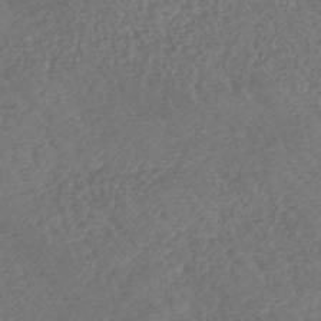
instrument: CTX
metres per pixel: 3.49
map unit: lHb
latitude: -43.7099
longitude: 79.9745
